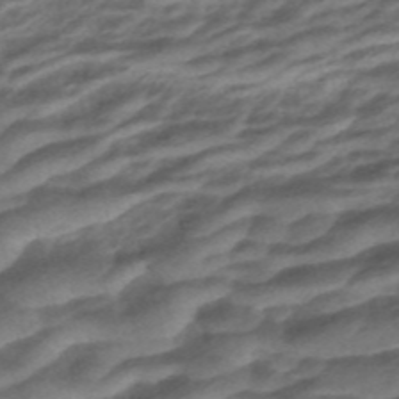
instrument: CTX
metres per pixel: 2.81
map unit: ANa
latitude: -44.9920
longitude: 105.8989
